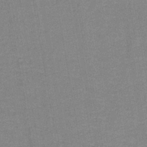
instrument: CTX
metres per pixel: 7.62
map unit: eAb
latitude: -36.1227
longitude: 51.7666
